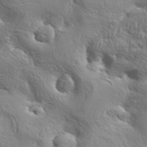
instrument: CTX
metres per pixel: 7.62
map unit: eHh
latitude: 34.4412
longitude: -134.4979
